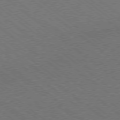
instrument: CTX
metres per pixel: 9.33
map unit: Ap
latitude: -79.1809
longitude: -64.8191
